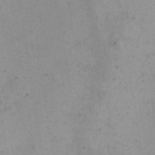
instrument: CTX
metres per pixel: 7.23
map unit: eHh
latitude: -2.0661
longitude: -79.3104
